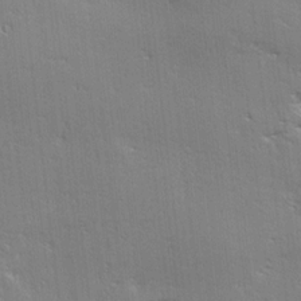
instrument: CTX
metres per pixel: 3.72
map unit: Ave
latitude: 17.7072
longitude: -138.0633
